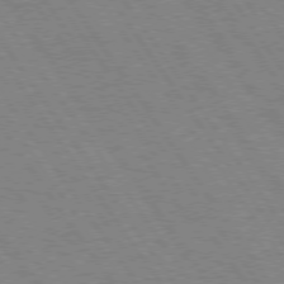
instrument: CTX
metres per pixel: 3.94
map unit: Hpe
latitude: 74.5357
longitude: -136.8569
